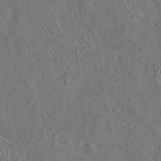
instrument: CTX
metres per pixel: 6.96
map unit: eAb
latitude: 35.3103
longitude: 109.1431
